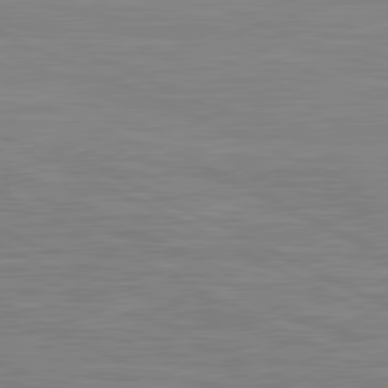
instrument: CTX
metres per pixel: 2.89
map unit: lApd
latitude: 81.3671
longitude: -168.5546
